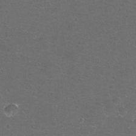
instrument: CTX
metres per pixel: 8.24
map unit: eHh
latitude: -11.9178
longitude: -60.5545
